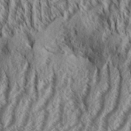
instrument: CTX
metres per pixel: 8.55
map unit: Aa
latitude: 33.8016
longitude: -137.7261
